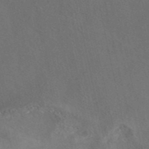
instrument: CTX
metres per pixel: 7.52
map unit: eAb
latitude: 42.4979
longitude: 108.9731
